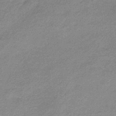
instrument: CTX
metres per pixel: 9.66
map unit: lHb
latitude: -34.0283
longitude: 69.5210
